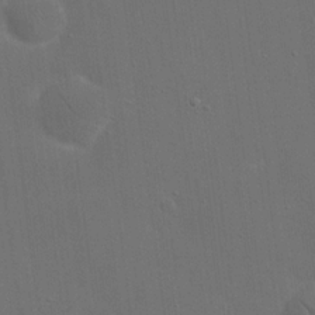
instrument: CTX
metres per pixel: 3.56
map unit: eHh
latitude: 19.5371
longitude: -66.2900
